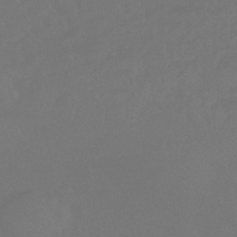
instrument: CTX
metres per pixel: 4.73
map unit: eHb
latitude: -47.4643
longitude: 87.7667
